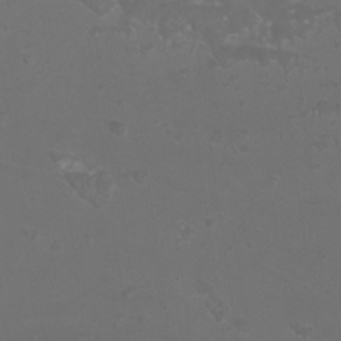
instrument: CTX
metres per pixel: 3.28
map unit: Htu
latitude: -11.0486
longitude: -73.0647
